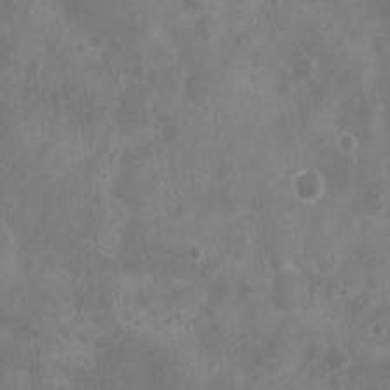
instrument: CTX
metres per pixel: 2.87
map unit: Nhu
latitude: 5.4804
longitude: -17.0270
